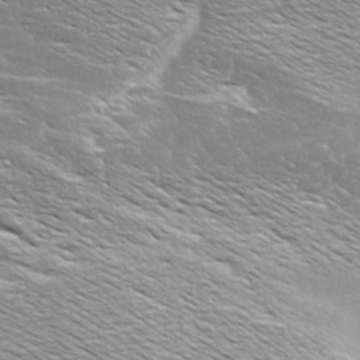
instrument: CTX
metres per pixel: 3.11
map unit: Aa
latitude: 9.3104
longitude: -140.2333
